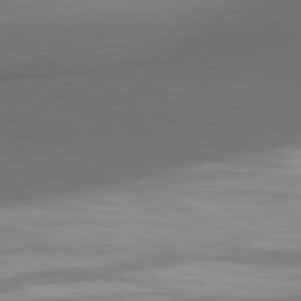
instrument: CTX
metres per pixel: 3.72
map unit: lApd
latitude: 81.4804
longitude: 154.9353
